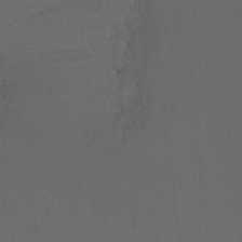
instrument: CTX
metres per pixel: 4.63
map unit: Ht
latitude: -9.7666
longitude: -33.5749
